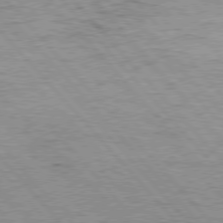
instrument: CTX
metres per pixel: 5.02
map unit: Hpe
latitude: 76.6112
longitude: -164.2145
